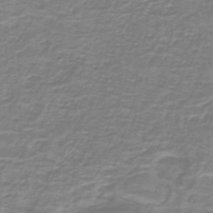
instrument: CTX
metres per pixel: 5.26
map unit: lHb
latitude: -41.2187
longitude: 56.8786
